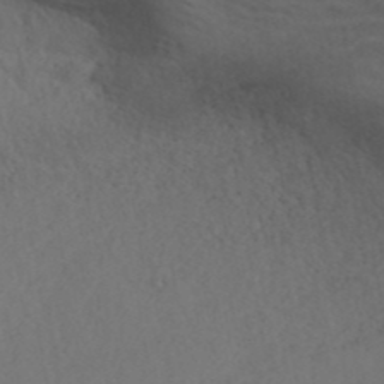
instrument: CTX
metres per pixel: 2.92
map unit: ANa
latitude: 42.9703
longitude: 28.1039
